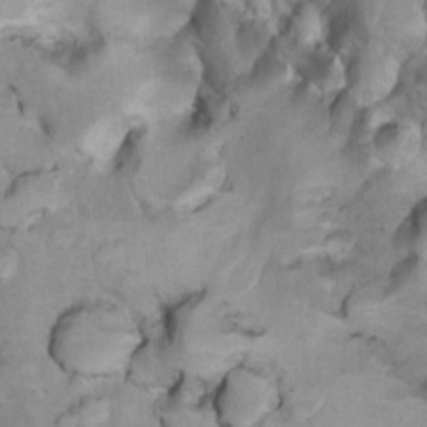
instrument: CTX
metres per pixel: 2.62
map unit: Nhu
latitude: 13.8017
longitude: -28.5546
